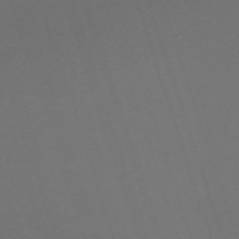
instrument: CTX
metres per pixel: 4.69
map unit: eHh
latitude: -63.2187
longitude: 51.7100
